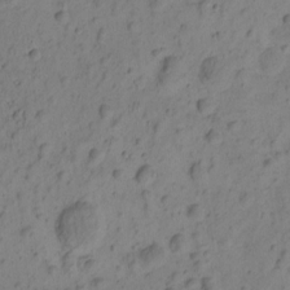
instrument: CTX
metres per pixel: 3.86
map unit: eHh
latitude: -0.5763
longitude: 16.4629
